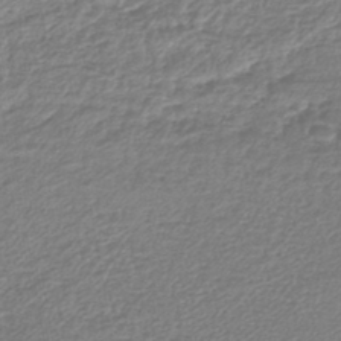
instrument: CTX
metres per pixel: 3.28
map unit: lHb
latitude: -42.5762
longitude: 72.6329
